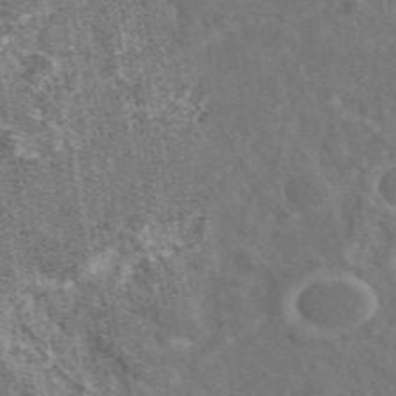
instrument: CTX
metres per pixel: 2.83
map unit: eAb
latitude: 46.7058
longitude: 108.8597
